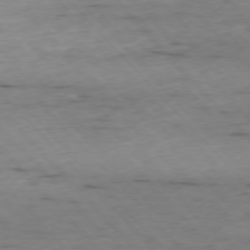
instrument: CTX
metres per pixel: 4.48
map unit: Ap
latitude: -76.6141
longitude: -89.8584
